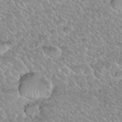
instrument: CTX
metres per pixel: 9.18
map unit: Nhu
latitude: 29.7827
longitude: -53.7450
